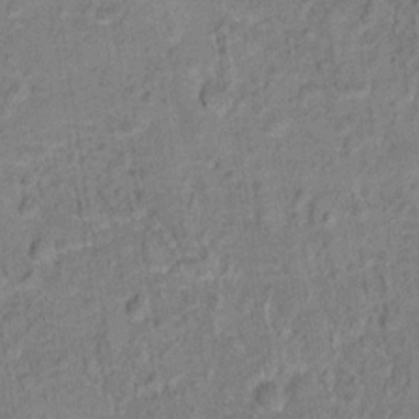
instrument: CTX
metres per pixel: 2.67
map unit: Hto
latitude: 14.8569
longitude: -38.4790
